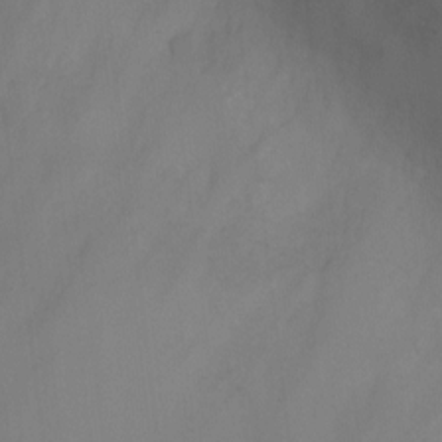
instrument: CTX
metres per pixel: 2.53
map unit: Ht
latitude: 1.6882
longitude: -23.1970
